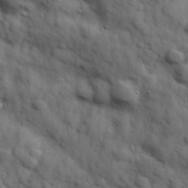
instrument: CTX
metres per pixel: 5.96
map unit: Hve
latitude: 31.8206
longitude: 150.9164
